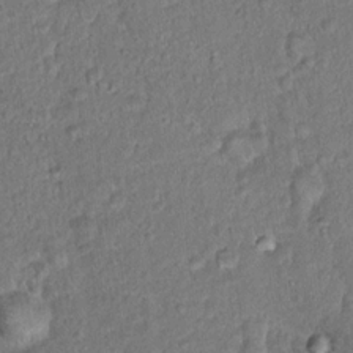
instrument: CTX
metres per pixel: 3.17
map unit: Hto
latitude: 15.3860
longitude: -40.7435
